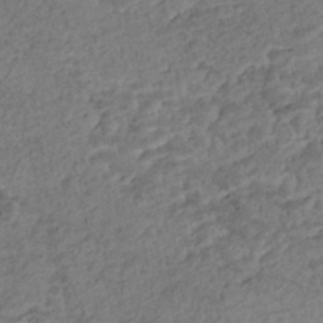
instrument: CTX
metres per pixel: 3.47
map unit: Nhe
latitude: -47.0297
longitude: -173.3292
